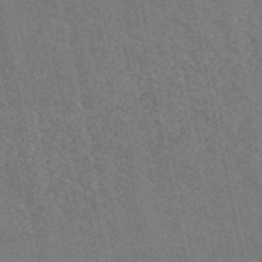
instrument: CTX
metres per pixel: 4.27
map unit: HNb
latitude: -52.9352
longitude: -38.3089
